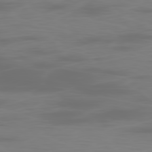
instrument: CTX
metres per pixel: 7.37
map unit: Ap
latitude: -78.8408
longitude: -70.1011
